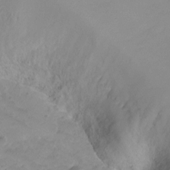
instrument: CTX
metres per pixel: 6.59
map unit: Ht
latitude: -6.8030
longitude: -19.4993
